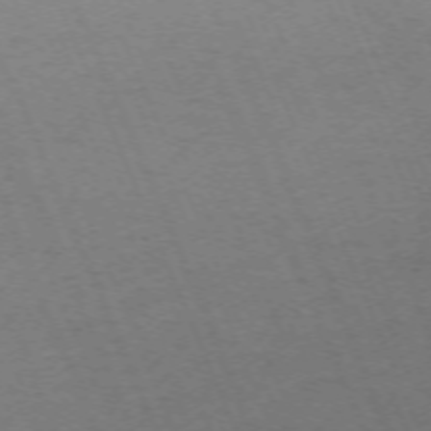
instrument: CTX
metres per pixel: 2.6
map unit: Hpe
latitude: -70.8975
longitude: 12.3306
